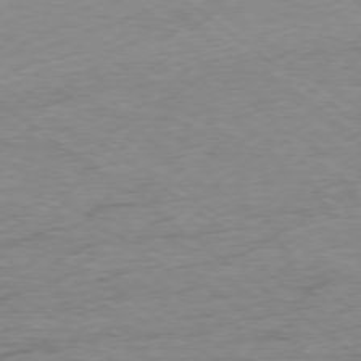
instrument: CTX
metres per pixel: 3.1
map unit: Hpe
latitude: -78.9919
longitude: -22.6112
